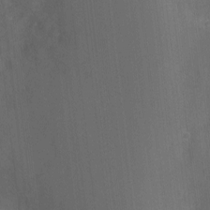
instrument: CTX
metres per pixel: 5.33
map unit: Ht
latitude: -9.0297
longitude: -22.2900
